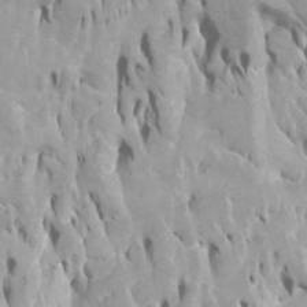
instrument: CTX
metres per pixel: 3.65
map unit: Htu
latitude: -5.9556
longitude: -76.7813
